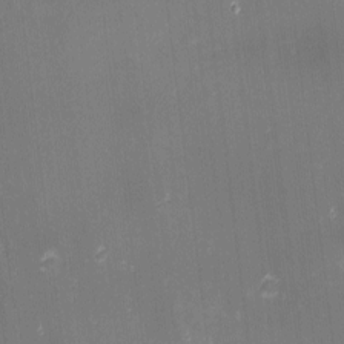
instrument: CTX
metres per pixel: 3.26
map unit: eHh
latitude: -1.8423
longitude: -80.5924
